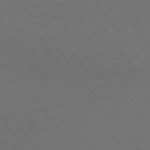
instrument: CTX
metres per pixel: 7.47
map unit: Hpe
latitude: 75.2537
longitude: -137.6694
